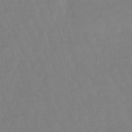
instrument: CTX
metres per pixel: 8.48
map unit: lHb
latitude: -49.1242
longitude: 77.7856
